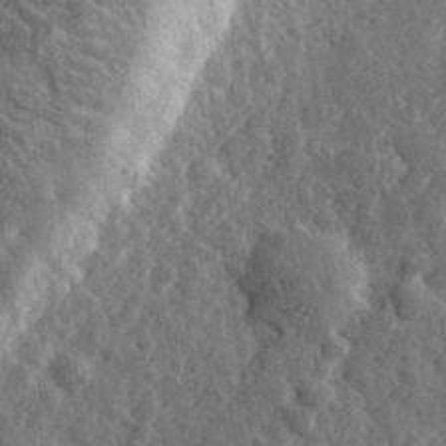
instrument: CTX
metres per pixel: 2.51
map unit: eHh
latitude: 33.8583
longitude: -80.1011
